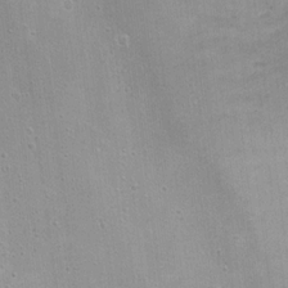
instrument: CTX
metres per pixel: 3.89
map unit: Hto
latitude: 16.0633
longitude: -37.6883
